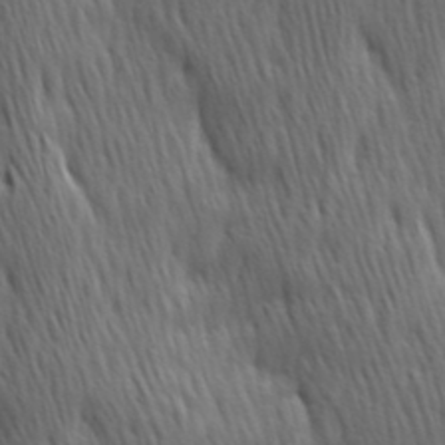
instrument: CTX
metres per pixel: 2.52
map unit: Hve
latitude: 24.3278
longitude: -97.1403
